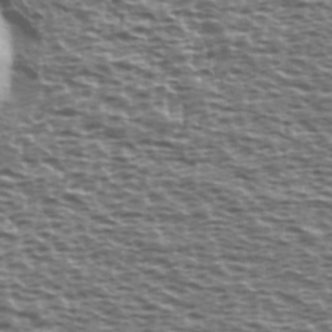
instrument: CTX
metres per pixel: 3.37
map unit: Ave
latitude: 38.4979
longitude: -112.8947
